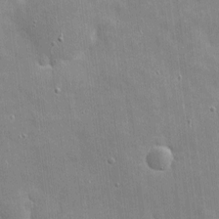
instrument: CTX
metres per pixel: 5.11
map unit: eHh
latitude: 4.1956
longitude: -70.4979
